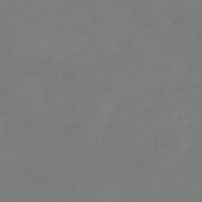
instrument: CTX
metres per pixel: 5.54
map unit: Nhu
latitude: -28.6141
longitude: -71.8772
